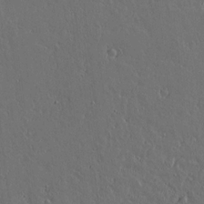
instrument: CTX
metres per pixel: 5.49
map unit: lAvf
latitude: 15.6694
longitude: -126.4223
